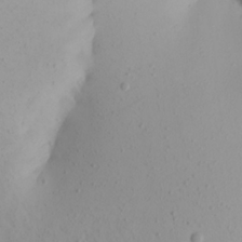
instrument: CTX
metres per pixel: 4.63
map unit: Aa
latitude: 20.4412
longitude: -146.6491
